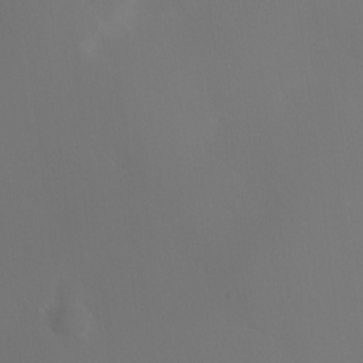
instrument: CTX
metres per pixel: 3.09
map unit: Ave
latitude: 1.6694
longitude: -113.4993
